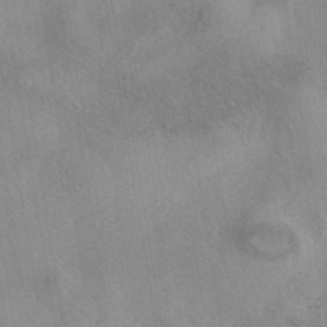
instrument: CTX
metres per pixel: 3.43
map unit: eAb
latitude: 40.4978
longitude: 108.6896
